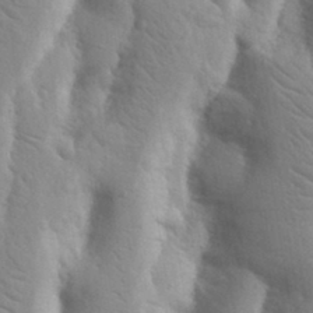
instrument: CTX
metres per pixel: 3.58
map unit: Nhu
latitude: 19.0458
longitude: -76.1577
